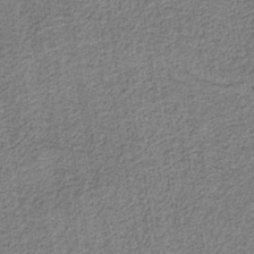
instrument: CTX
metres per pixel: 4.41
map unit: eAb
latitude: -38.6330
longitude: 52.6518
